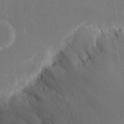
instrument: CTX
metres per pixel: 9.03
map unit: eHh
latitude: 15.7450
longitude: -72.1200
